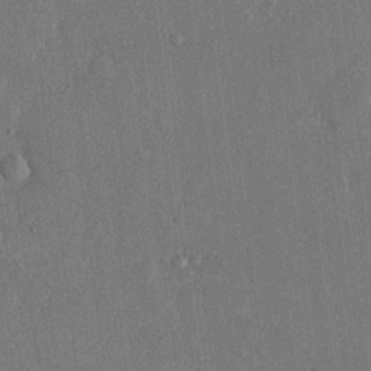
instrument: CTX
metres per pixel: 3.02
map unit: eHh
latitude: 15.2537
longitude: -68.0633
